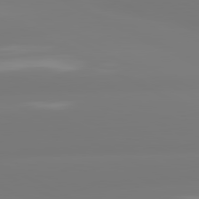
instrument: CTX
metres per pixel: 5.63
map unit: lApd
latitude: 81.0080
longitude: -157.1214
